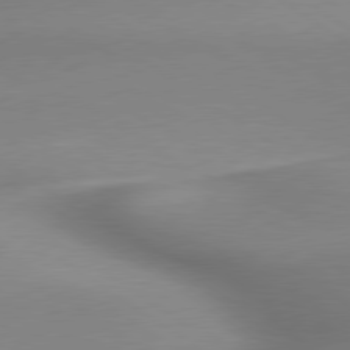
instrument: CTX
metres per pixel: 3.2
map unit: lApd
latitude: 79.5560
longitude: 179.9745
